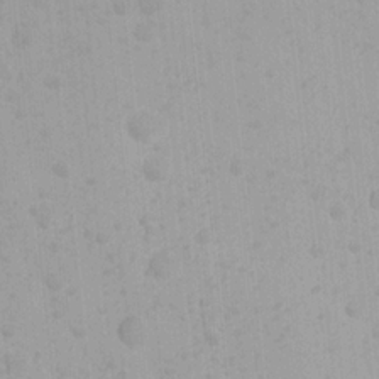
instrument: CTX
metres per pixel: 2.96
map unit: Ave
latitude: 21.8206
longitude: -137.6883
